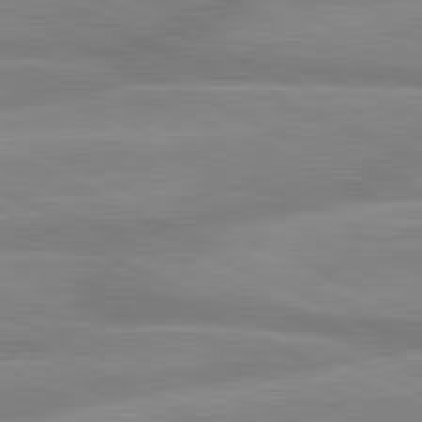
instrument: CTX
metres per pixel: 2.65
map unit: lApd
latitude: 81.5371
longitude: -170.1767
